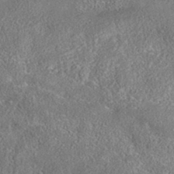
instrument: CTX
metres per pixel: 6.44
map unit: eAb
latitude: 35.5371
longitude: 106.8975
